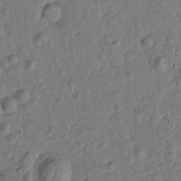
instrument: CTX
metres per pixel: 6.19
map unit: Htu
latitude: 0.6112
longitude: -179.5183
